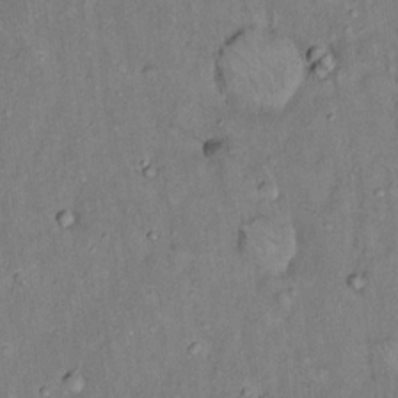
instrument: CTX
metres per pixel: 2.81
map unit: Hto
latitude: 14.6302
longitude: -59.0836
